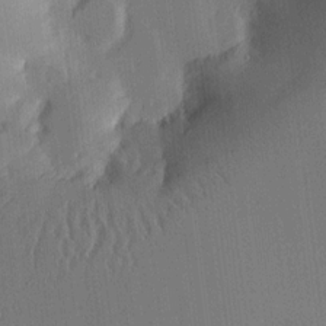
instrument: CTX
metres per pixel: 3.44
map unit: lHvf
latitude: 18.0255
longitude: -112.4412
